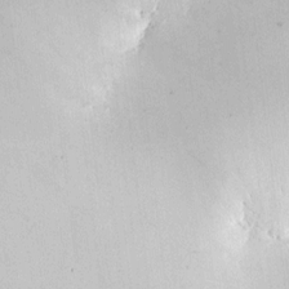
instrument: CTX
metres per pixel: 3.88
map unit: HNhu
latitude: 6.1200
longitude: 14.5952
